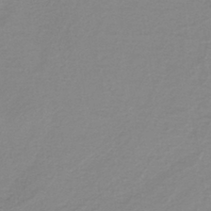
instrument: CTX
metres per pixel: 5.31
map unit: eAb
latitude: -40.1417
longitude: 51.6533
